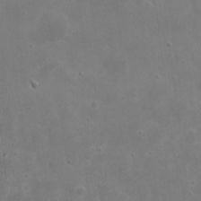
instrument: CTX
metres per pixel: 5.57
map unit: eHh
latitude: 8.5735
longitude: -72.9136
